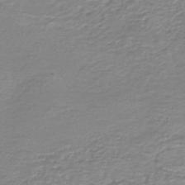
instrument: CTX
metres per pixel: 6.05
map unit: HNb
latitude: -46.4818
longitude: 52.1983
